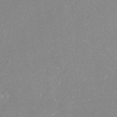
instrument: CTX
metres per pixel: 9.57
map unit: Nve
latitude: -17.4266
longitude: -59.8205
